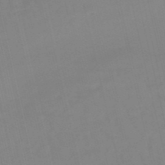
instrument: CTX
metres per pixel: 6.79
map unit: lHb
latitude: -48.9920
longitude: 76.0850
